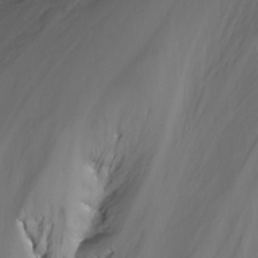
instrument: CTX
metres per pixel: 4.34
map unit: Nhu
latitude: -13.9178
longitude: -61.5371
